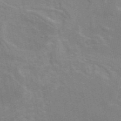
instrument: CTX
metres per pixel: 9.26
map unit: eAb
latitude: 46.5924
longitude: 116.9352
